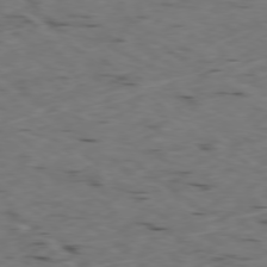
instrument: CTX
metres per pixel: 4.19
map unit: Ap
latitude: -78.3873
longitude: -74.2712
